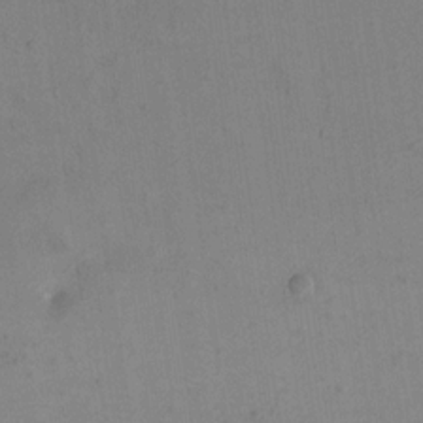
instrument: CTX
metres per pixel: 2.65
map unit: eHh
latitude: 16.4034
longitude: -67.6505
